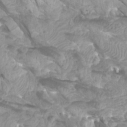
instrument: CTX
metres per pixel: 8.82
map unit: Htu
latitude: -6.2172
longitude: -76.1389
